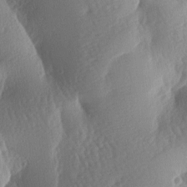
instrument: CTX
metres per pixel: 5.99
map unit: lAa
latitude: -7.8233
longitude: -128.0633
